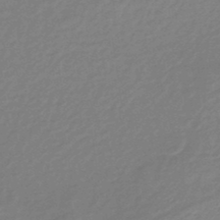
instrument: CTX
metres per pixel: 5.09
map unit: eHb
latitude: -44.5385
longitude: 89.4076
